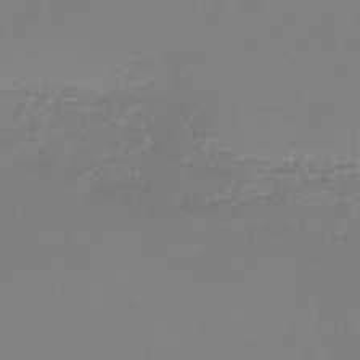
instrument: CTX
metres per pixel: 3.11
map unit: lHb
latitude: -44.6330
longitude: 75.9178
